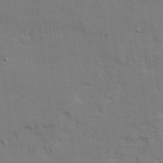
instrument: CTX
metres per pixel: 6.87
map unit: Ave
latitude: 22.5546
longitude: -130.1767
